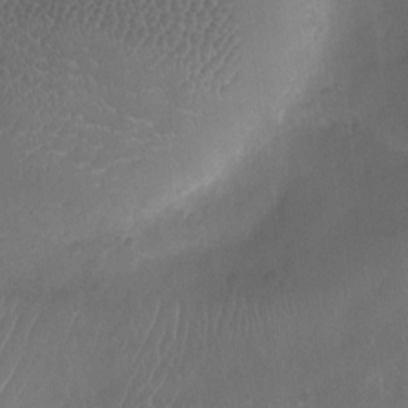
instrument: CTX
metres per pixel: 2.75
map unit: Ht
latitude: -11.1998
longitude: -21.1026
